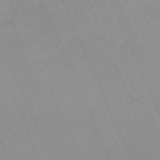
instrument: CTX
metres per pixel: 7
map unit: Nhu
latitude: -67.5777
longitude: 39.3321
